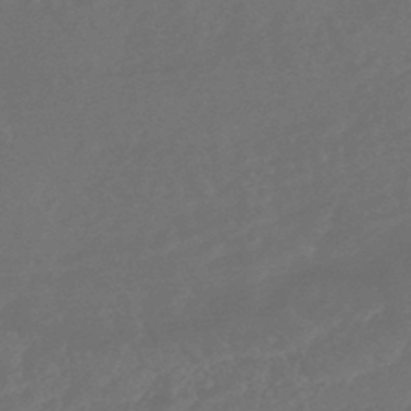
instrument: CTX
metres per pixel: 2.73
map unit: HNhu
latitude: -46.5384
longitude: 91.8423
